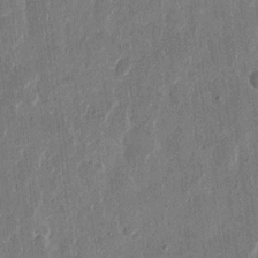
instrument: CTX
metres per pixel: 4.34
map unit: eHh
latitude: 12.6302
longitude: -68.4601
